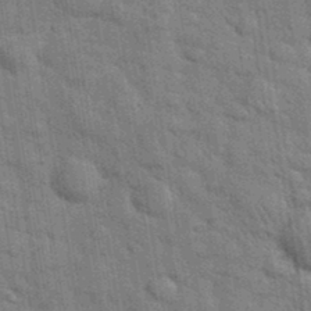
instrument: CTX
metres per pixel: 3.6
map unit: eHh
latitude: 37.3293
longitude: -65.9528
